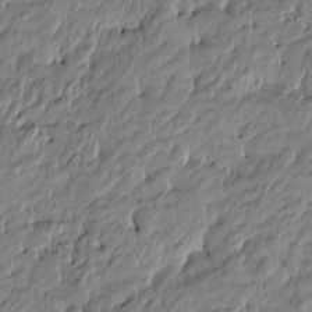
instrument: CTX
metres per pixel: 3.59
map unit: Htu
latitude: -5.1620
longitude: 177.3321
